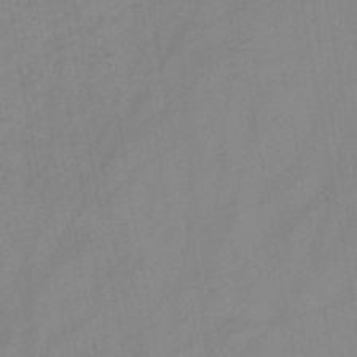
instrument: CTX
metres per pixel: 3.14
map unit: HNb
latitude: -46.2361
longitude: -38.6868
